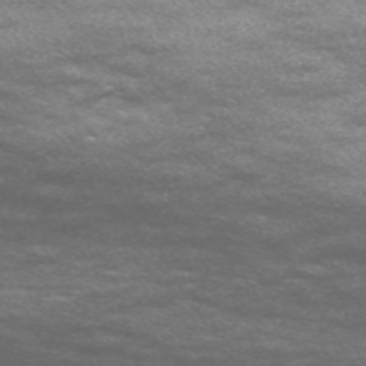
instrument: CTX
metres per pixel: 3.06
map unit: Nve
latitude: -58.9352
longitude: 57.4076
